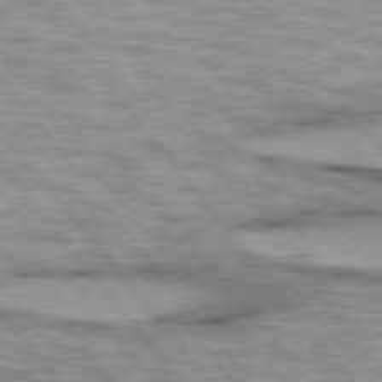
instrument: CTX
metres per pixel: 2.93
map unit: lApd
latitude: 75.2348
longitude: -49.0081
